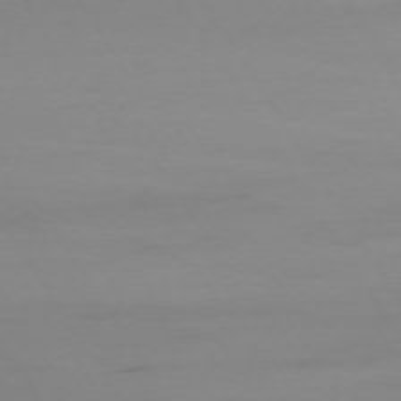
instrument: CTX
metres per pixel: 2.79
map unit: Ap
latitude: -75.1620
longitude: -68.3467
